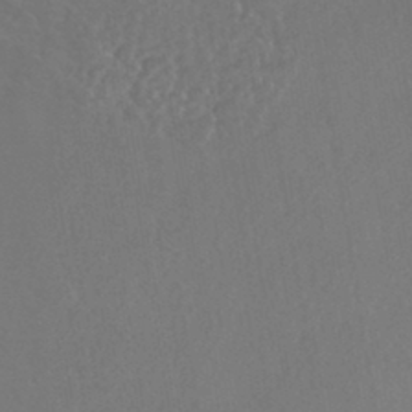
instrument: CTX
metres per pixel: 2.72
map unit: HNhu
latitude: -43.8044
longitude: 94.3873
